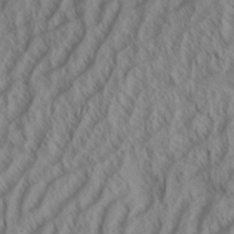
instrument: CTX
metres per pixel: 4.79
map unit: Aa
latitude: 33.9339
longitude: -137.6316
